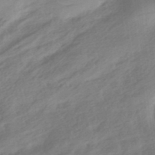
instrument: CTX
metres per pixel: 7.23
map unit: HNhu
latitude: -40.6140
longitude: 92.9542
